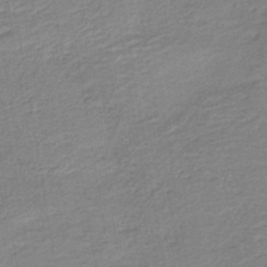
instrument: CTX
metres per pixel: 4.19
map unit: HNb
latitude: -40.8975
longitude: 50.6518
